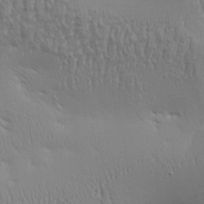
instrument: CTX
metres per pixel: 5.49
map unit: Aa
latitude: 9.3293
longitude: -130.3090
